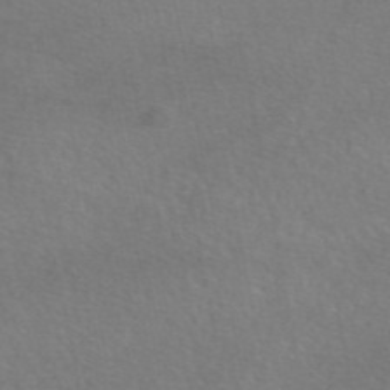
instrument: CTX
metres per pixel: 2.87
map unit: eAb
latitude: 47.2537
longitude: 102.1228
